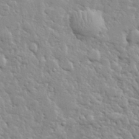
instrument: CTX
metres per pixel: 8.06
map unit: lHvf
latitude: 32.3467
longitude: -93.3859
